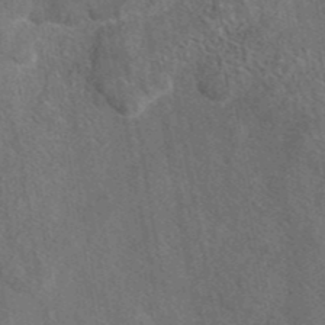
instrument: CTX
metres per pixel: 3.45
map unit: eAb
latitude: 43.6505
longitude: 108.9353
